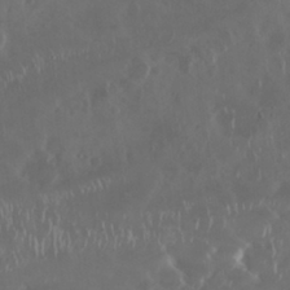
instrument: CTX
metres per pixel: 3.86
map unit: Nhu
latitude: 29.5560
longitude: -59.1781
